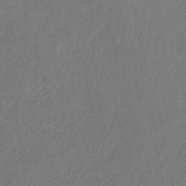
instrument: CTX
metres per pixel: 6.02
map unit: HNb
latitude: -32.9353
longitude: 55.1431
